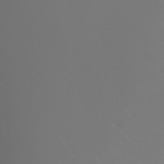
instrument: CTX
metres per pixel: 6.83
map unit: Nhu
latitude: -4.8219
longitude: -90.5924
